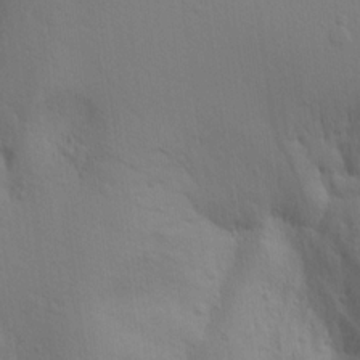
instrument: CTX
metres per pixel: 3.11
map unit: Aa
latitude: 15.7639
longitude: -143.6505
